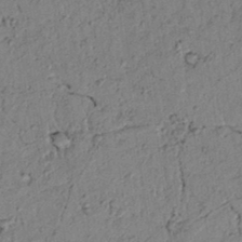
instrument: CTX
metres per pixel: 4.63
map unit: lAvf
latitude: 5.6505
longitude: 160.2173
